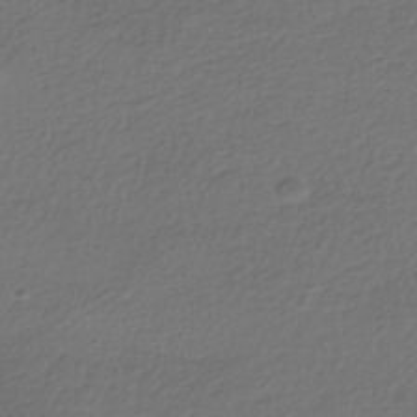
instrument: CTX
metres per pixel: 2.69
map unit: HNhu
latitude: -43.7288
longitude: 97.1998
